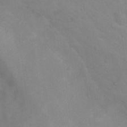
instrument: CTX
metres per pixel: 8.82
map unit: Nhu
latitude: 10.4034
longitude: -25.4993
